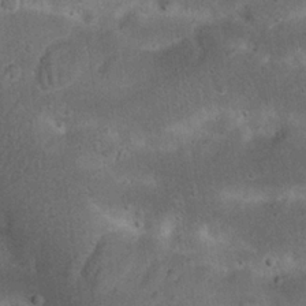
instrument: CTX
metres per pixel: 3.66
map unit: Nhu
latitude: 22.8191
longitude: -71.5371
